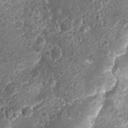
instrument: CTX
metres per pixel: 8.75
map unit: Nhu
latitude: 6.9514
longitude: -21.7827
